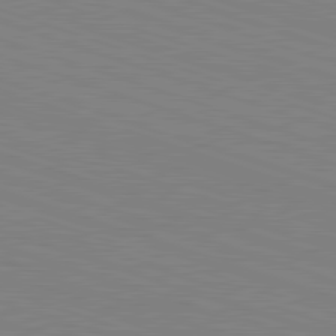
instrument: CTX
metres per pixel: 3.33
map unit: Hpe
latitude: -82.8408
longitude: 5.6533
